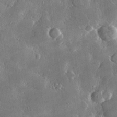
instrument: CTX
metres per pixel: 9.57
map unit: lHvf
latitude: 32.1011
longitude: -91.8205
